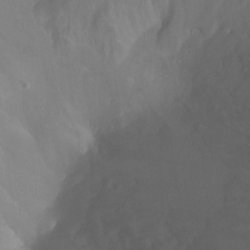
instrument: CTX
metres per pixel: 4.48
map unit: Ht
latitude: -0.9920
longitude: -17.9150
